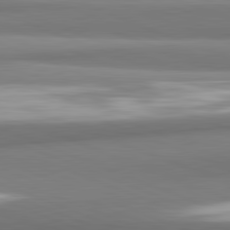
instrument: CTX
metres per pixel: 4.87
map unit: lApd
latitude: 82.3089
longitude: 178.1039
